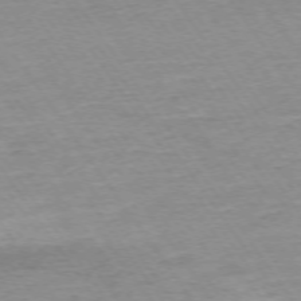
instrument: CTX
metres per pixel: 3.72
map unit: Ap
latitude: -74.4818
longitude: -84.1011
